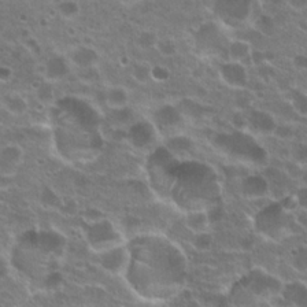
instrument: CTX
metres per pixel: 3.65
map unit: Hto
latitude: 20.6869
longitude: -36.5546
